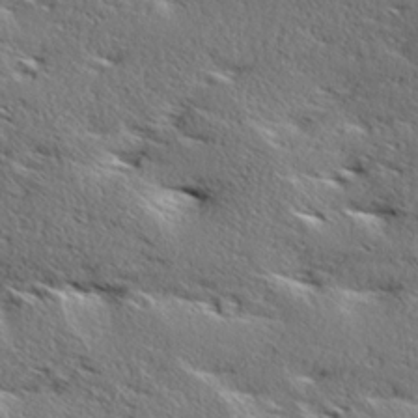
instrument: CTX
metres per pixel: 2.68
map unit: Ave
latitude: 17.4804
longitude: -138.1578
